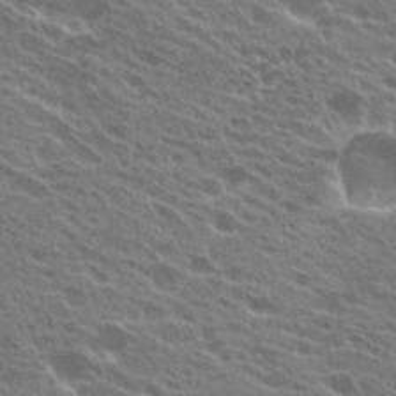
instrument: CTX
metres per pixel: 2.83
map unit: Hto
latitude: 23.6316
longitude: -38.2900
